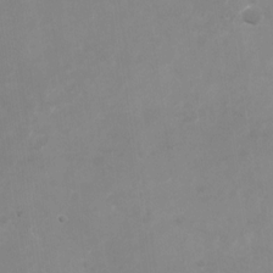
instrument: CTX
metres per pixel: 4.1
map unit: Nhu
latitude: -27.2753
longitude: -75.3860
